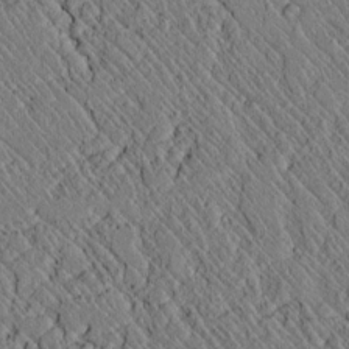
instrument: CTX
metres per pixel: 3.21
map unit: lAvf
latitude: 6.9514
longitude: 159.2187
